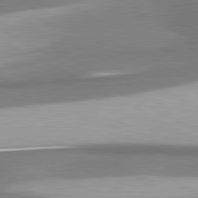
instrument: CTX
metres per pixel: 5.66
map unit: lApd
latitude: 80.6868
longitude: 176.7463
